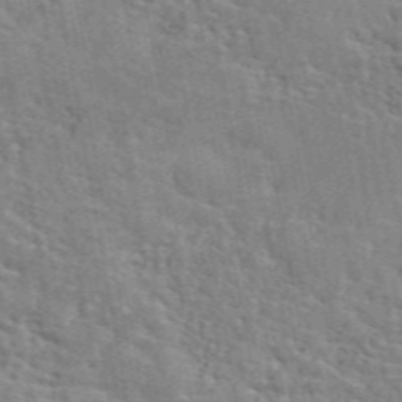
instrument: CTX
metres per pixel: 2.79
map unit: ANa
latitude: 49.7828
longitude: -80.2900
